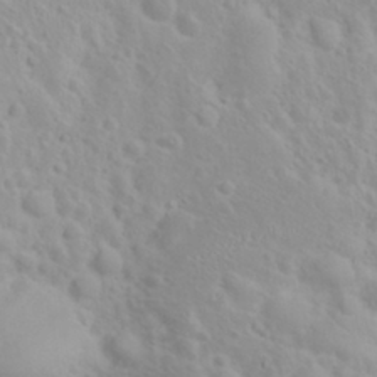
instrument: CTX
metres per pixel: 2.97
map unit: eHh
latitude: 31.8773
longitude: -60.0633
